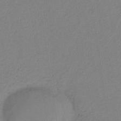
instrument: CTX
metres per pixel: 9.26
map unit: HNb
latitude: -35.2565
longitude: 56.9730
